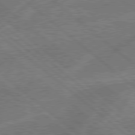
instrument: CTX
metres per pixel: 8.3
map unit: Hpe
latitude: 78.8569
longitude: -152.4223
